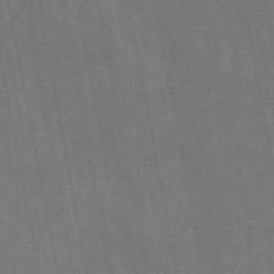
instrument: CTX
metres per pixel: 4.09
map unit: eAb
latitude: 46.8002
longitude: 121.7099
